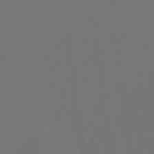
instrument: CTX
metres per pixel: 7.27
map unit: Htu
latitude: -14.0472
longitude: -48.4412
